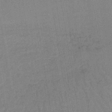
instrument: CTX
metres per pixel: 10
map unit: lHb
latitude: -41.0675
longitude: 60.5385
